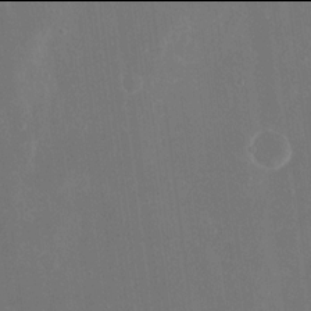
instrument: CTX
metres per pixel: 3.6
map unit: eHh
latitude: 17.9906
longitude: -70.3845
